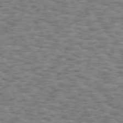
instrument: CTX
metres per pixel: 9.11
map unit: Hpe
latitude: 73.4616
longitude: -130.8380
